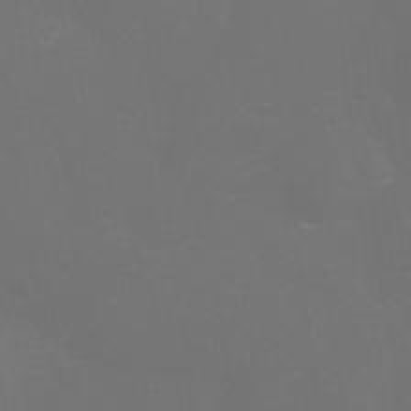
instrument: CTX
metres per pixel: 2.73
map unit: Ht
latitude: -2.8407
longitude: -19.1781
